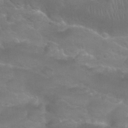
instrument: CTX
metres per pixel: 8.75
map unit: Nhu
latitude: 25.0080
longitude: -52.7813
